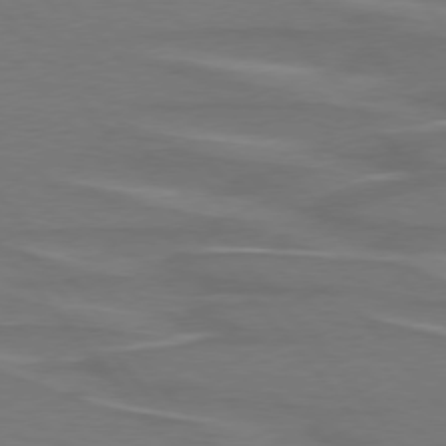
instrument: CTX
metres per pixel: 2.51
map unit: lApd
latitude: 75.6127
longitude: -80.5168
